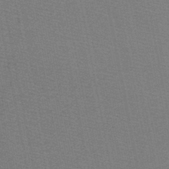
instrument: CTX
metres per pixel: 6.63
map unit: HNb
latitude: -48.8786
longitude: -41.2914
